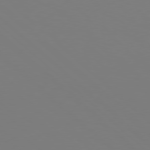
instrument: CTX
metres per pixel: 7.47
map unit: Hpe
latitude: 77.2915
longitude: -133.3104
